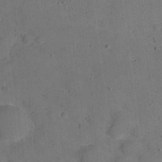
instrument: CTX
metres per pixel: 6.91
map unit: Nhu
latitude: 24.4034
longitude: -72.8002
